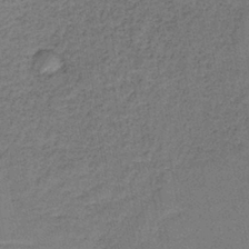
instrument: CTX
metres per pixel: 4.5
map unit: eAb
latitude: -37.5399
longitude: 52.2739
